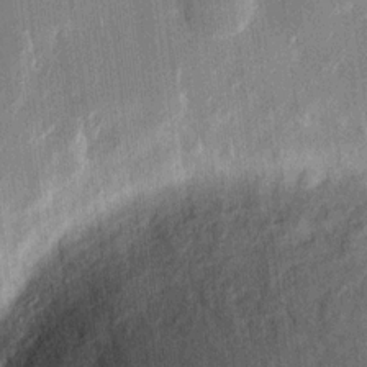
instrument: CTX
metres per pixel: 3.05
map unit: eHh
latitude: 13.8206
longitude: -71.3293
